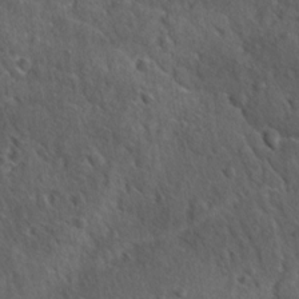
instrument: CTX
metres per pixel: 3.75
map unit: lAvf
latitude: -9.8422
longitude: -120.4412
